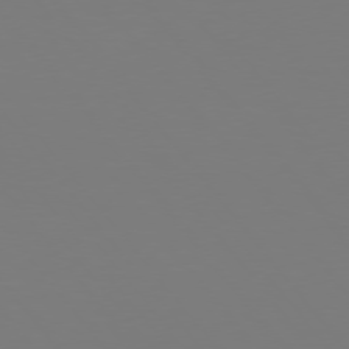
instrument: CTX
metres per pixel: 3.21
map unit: Hpe
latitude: 75.2915
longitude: -123.9339
